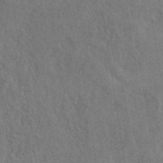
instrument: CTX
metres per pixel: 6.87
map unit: ANa
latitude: 41.8205
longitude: 14.0472
